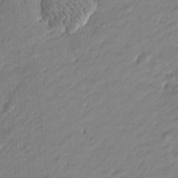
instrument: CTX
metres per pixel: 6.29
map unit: Htu
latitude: -6.3495
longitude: 176.8597
